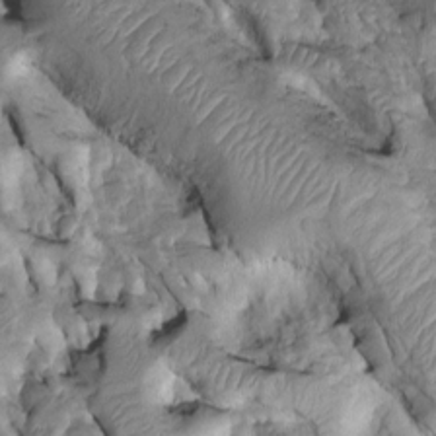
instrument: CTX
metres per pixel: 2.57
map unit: Htu
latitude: -2.2361
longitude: 149.6722
